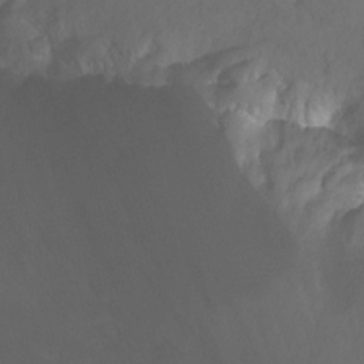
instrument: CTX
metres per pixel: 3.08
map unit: Nhu
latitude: -13.1431
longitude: -57.8394
